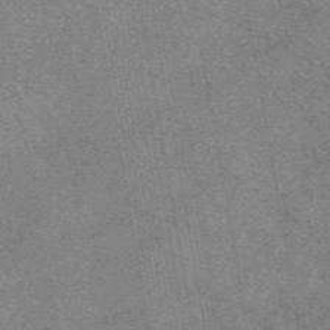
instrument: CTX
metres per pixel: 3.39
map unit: eAb
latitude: 48.6868
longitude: 109.1242
